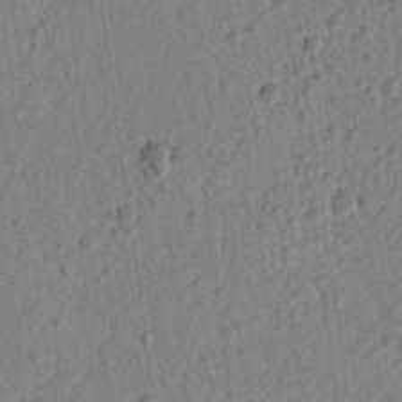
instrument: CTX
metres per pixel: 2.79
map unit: lAvf
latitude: 6.8002
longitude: 165.6722
